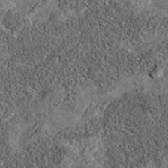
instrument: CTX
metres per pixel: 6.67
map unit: eAb
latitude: 36.1200
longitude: 107.0675
